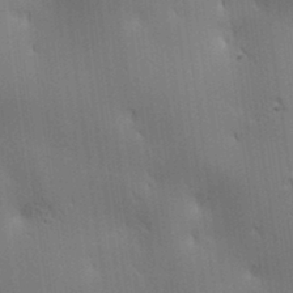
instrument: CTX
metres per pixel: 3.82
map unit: lAa
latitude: 11.5371
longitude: -108.1011
